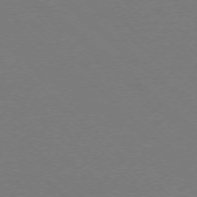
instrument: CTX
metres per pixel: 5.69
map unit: Ap
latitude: -76.4251
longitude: -76.7813
